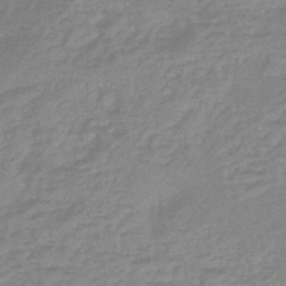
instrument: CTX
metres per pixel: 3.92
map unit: eHb
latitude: -45.5966
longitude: 82.1795
